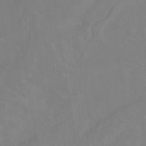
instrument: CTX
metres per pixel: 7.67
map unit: ANa
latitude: -38.1039
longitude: 95.6721
